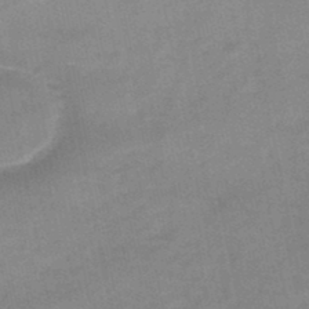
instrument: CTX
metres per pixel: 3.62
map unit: HNb
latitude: -45.4265
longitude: -36.1389
